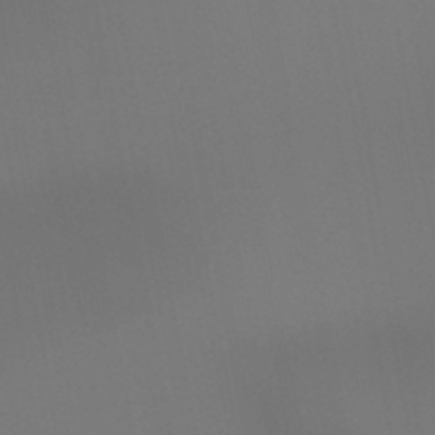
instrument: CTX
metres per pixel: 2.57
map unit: HNb
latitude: -44.5952
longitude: -44.2711
